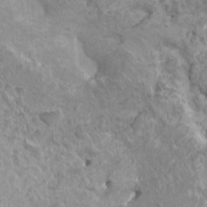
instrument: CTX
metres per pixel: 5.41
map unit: HNhu
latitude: 3.9906
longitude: 6.5762
